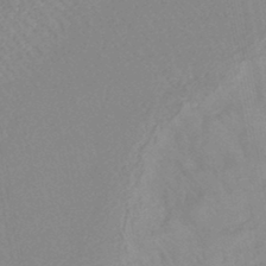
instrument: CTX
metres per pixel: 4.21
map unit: lHb
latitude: -44.0661
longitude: 80.1228
